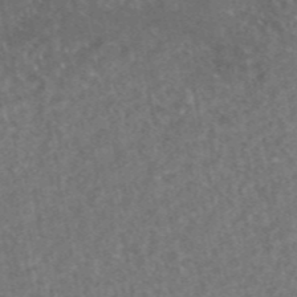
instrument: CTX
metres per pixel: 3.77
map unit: eAb
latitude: 44.9325
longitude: 115.8233
